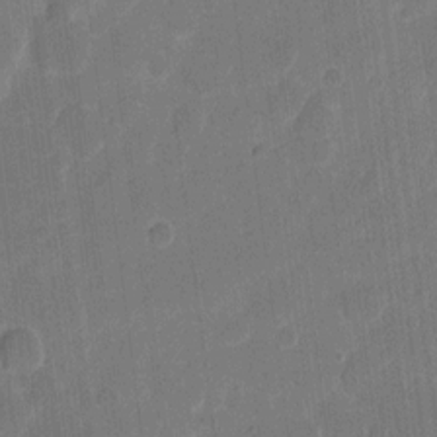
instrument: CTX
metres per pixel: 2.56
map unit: eHh
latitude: 11.6127
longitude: -66.8569
